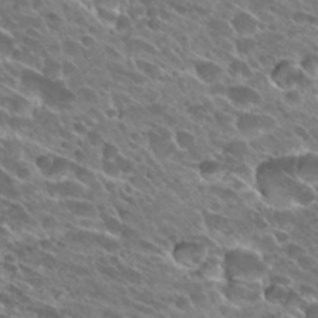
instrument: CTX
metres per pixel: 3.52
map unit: Hto
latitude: 27.8395
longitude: -41.6693
